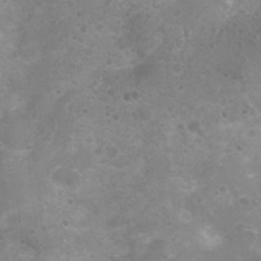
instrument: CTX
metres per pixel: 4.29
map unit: Nhu
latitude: 8.1200
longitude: -20.9514
